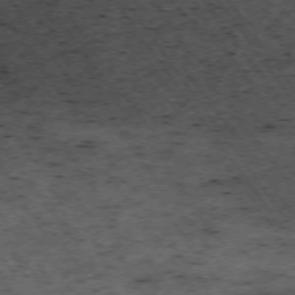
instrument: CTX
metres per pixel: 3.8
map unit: Hpe
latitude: -74.3118
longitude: 4.0283
